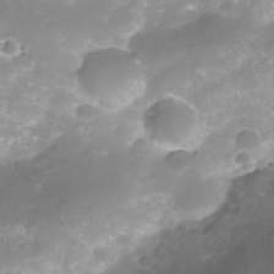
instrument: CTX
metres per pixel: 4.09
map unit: Nhe
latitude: -35.1998
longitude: -146.4034
